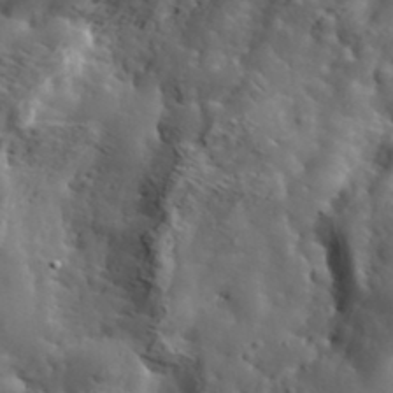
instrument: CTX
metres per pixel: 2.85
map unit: eHh
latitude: 36.8569
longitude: -80.6868
